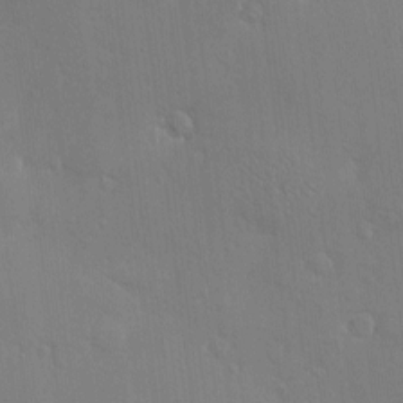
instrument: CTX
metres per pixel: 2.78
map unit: Nve
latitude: -8.8597
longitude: 174.2550
